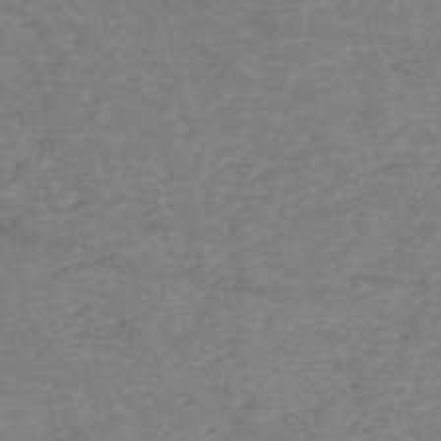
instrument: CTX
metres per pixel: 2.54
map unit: HNb
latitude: -54.3306
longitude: -47.5183
